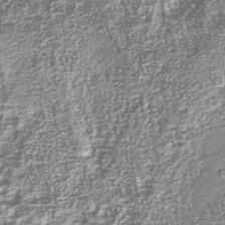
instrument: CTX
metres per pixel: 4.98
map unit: Nhu
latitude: -40.2550
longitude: -83.6316
